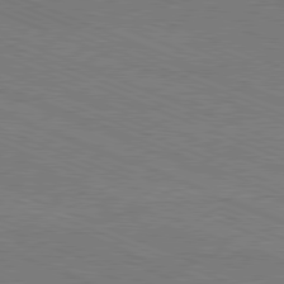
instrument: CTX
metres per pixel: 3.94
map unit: Hpe
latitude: -81.8045
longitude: 17.0298
